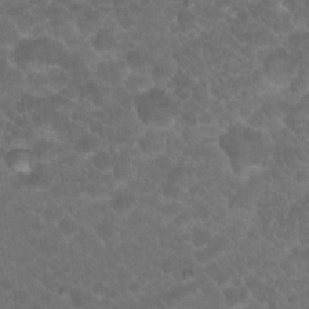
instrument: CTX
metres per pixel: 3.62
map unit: Hto
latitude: 19.2537
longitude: -35.8772
